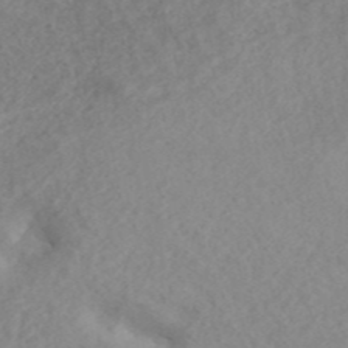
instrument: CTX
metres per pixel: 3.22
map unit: ANa
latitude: 43.0270
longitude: 27.3320
